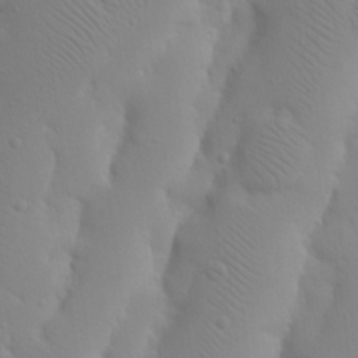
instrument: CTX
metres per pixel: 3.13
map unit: Nhu
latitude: 21.0459
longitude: -73.8773
